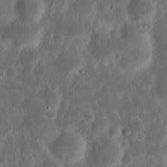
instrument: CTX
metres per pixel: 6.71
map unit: Nhu
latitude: 14.3279
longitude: -73.8017
